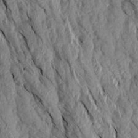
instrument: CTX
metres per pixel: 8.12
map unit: Aa
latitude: 17.6127
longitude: -146.0444
